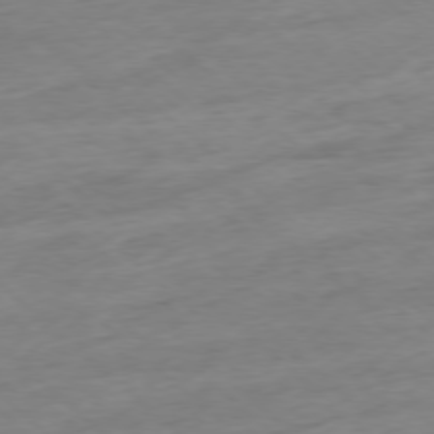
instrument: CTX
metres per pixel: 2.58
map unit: Ap
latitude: -77.8800
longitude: -97.5560
